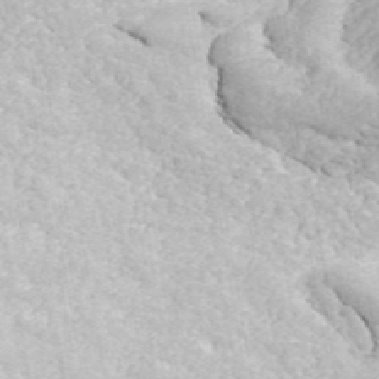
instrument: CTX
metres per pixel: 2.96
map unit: ANa
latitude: 45.3293
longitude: 37.7099
